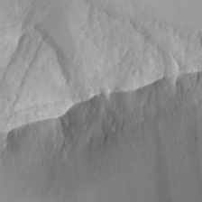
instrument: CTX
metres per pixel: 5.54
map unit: Aa
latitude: 11.3671
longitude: -127.6127
